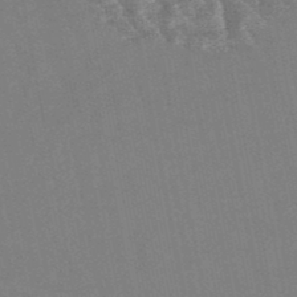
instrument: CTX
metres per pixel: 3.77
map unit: lHb
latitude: -48.2929
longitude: 79.6910
